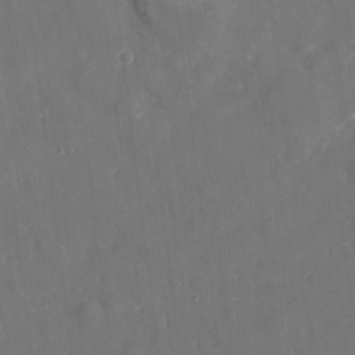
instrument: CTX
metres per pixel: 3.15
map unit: eHh
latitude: 4.4979
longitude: -70.0633
